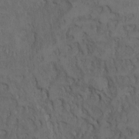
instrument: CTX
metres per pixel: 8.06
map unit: Nhu
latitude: 9.1781
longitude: -25.0080
